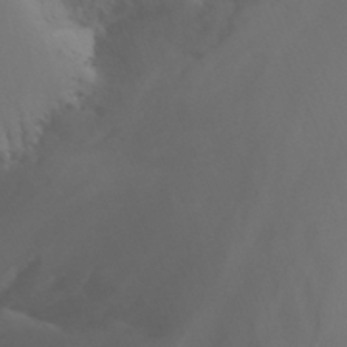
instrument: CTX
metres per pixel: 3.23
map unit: Nhu
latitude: -14.2551
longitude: -55.8583
